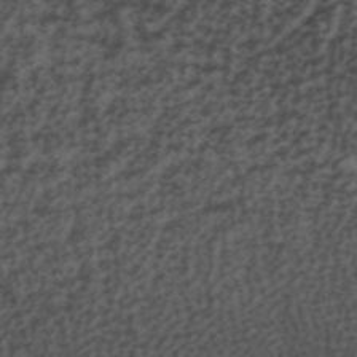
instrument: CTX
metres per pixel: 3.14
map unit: ANa
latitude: 39.9717
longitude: 28.9542
